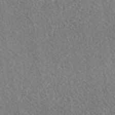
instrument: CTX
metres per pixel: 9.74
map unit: eAb
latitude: 44.4601
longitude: 124.7274
